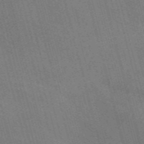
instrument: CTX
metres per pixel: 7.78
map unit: Nve
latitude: -57.7855
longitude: 62.6140
